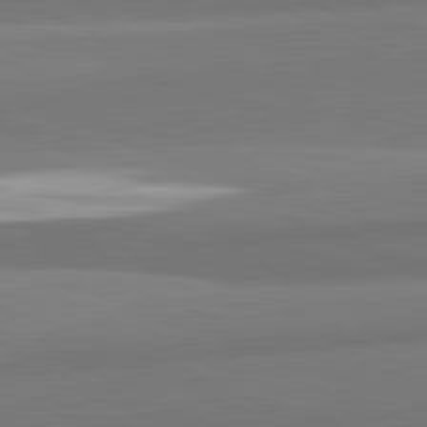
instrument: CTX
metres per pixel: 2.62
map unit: lApd
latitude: 82.3845
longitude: 152.4818
